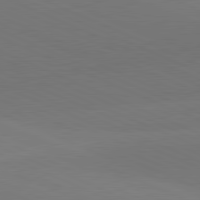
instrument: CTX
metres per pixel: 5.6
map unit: lApd
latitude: 81.5560
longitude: 136.6707
